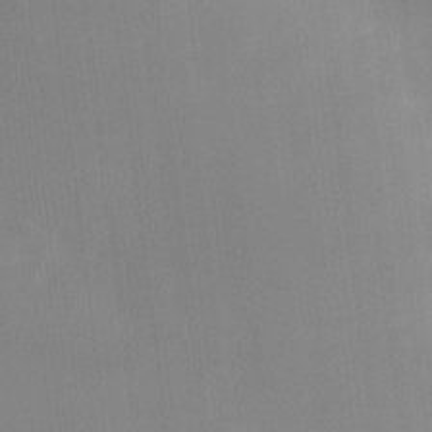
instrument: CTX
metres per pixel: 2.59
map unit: HNhu
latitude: 6.4979
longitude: 3.5210
